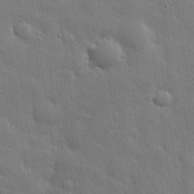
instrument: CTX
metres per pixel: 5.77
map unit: eHh
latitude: 30.8002
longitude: -78.7247
